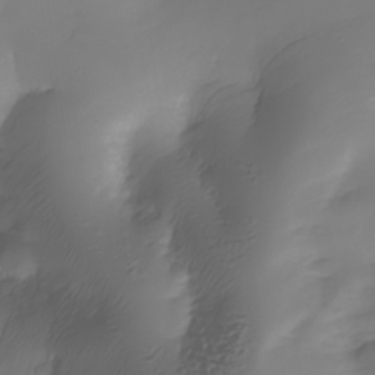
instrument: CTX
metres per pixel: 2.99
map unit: Nhe
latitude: -34.8408
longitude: -144.6301
